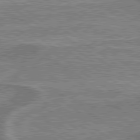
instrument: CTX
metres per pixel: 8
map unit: lApd
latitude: 79.4805
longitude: 175.3131
